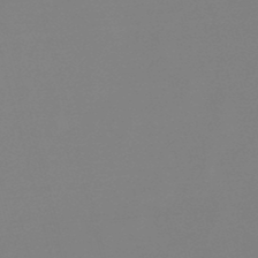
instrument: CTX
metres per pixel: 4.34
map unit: lHb
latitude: -48.5574
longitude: 68.3306
